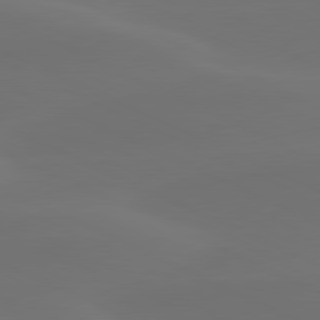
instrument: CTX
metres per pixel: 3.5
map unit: lApd
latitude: 80.4979
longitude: -82.5356
